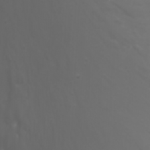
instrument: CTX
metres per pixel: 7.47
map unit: Nhu
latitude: -7.6155
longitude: -81.8016
